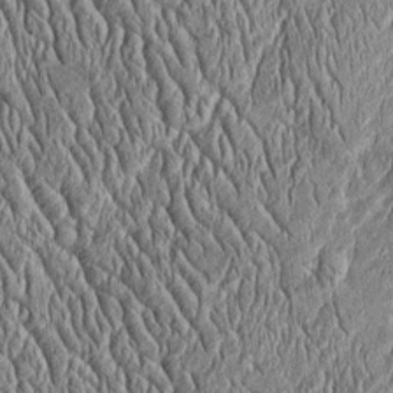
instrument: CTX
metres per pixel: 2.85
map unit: Htu
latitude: -4.0661
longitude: 157.7666
